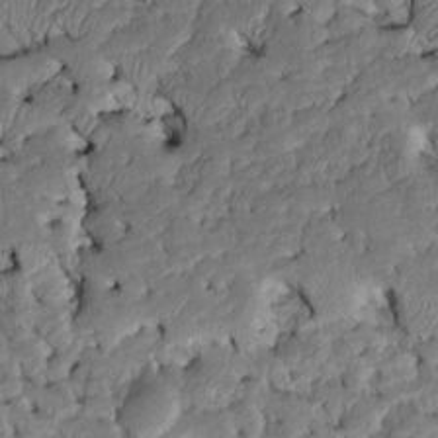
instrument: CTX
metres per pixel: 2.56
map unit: Htu
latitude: -7.5966
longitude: 145.8422
